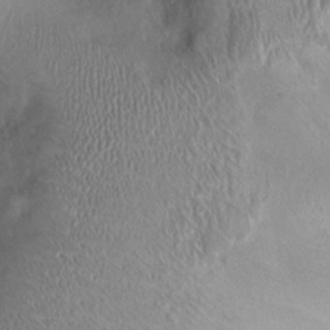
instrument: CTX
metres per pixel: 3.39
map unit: Ht
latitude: -1.5966
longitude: -14.7813
